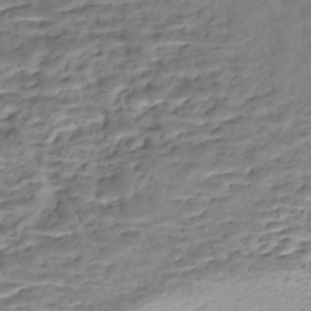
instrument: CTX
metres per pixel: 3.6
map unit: Nhe
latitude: -48.0283
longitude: -172.3845
